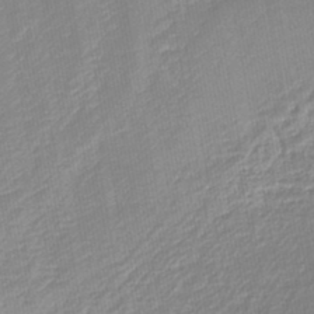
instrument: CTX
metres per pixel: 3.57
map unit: lHb
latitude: -44.9542
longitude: 60.8597
